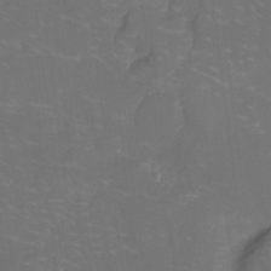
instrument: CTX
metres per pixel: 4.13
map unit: Nhu
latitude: -14.3307
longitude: -24.5167
